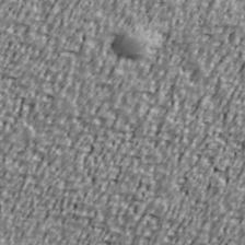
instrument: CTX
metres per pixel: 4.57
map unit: Ave
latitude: 40.8569
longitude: -112.0633
